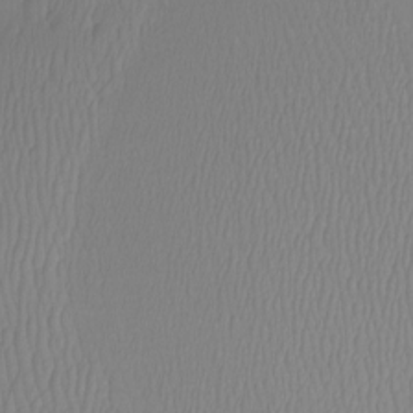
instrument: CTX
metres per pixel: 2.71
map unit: Htu
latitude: -12.6141
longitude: -48.4223
